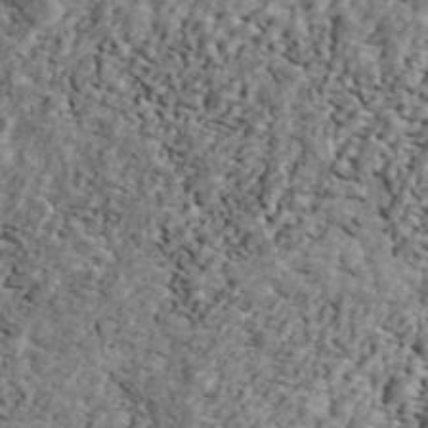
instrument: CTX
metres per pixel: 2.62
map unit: ANa
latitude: 44.8569
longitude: 45.4454
